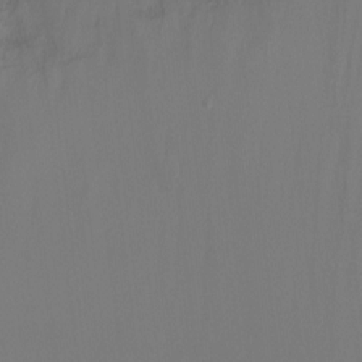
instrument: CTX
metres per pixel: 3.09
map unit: Ht
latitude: -4.0850
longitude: -25.1592
